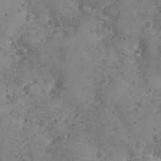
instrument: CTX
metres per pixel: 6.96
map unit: Ave
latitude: -8.5763
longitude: -118.2522
